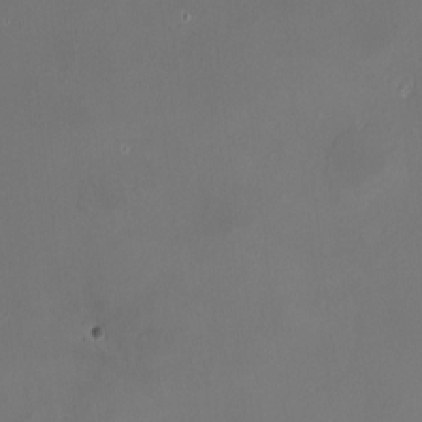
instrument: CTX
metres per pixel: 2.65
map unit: HNhu
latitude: 7.9906
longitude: 10.8597
